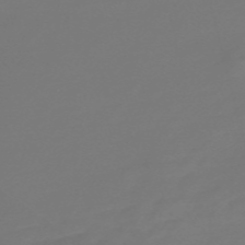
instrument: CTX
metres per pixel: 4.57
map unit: Nve
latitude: -58.2739
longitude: 56.2550
